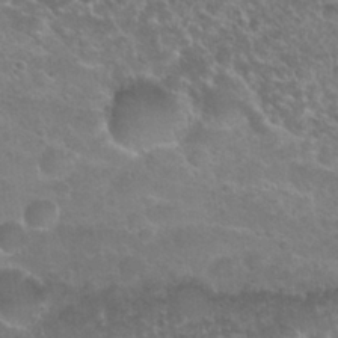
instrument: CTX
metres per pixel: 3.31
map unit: Nhu
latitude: 25.0647
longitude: -51.1025
